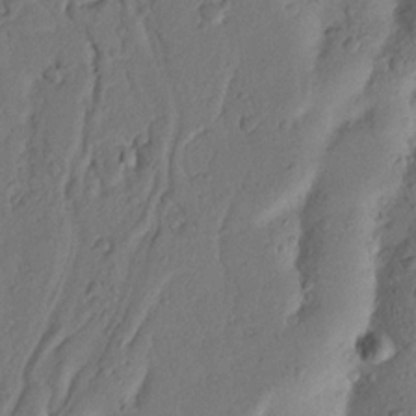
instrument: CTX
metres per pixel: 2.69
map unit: Nhu
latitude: 18.4034
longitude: -77.1214
